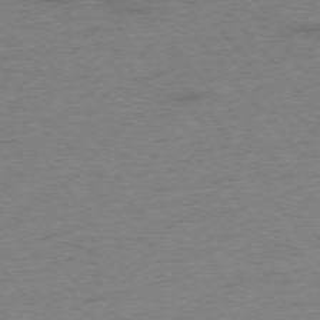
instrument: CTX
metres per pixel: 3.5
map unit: Hpe
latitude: -76.3306
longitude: -12.0255
